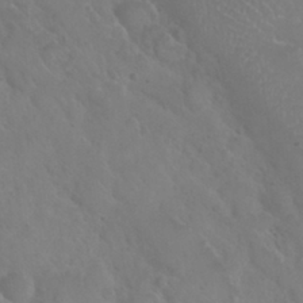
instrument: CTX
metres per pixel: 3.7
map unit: Nhu
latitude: 28.6490
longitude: -55.5938
